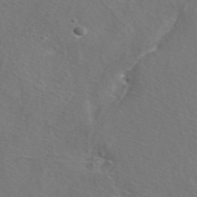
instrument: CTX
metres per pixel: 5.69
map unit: ANa
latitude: 44.7057
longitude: 30.4818
